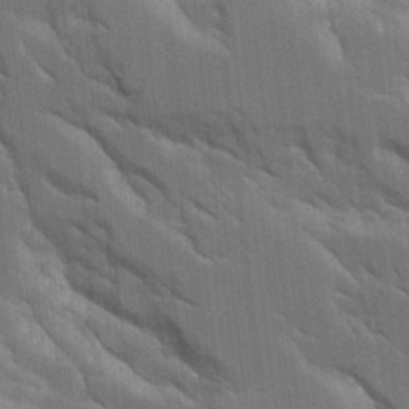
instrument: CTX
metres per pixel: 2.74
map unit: Aa
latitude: 11.0081
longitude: -125.7638
